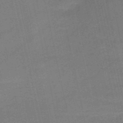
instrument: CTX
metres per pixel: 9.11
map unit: HNb
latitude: -51.6911
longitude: -42.1389
